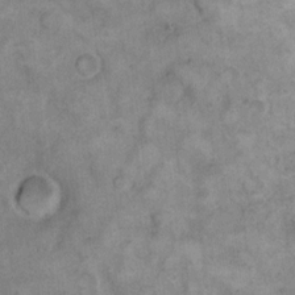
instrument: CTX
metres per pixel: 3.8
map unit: eHh
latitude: 12.2901
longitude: -64.9514
